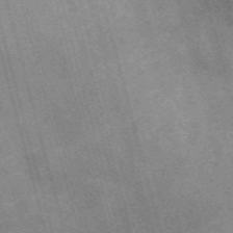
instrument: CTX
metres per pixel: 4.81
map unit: Nve
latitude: -59.1620
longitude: 65.4833
